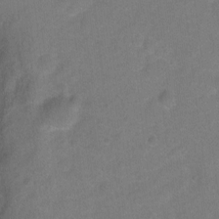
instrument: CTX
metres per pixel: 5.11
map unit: Ht
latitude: -5.6533
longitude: -35.8961
